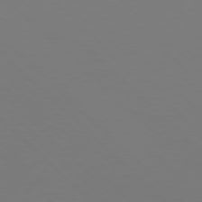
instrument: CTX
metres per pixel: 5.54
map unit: Hpe
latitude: 77.8394
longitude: -167.7827
